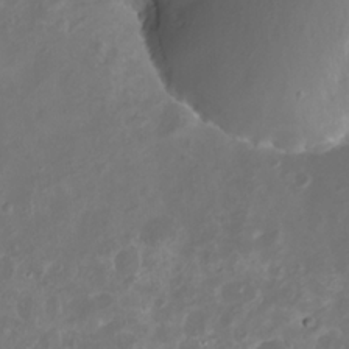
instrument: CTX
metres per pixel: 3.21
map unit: eHh
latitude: -6.5007
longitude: -77.4048
